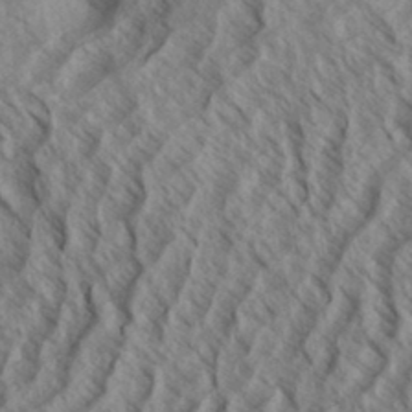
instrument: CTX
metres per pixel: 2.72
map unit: eHh
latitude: 34.1200
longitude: -139.7450
